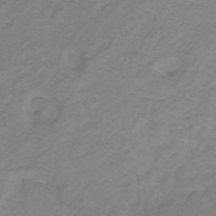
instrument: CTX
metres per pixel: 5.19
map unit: lHb
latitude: -31.2754
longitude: 65.7856
